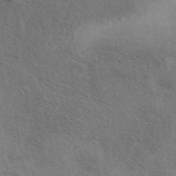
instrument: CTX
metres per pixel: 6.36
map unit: eAb
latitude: 41.6127
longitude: 103.6155
